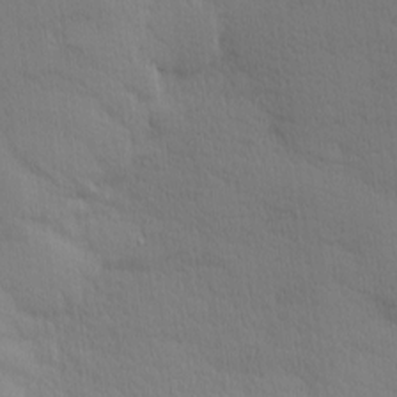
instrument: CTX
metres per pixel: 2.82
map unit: Nhu
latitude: 3.2537
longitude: -75.7450
